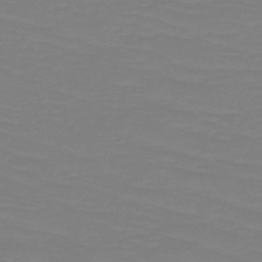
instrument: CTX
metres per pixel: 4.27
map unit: HNb
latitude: -49.2754
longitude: -50.7624
